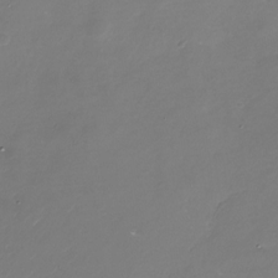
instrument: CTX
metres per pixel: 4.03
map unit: Nhu
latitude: -29.0675
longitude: -75.7072
